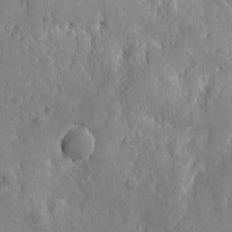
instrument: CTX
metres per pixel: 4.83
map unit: eHh
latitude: 7.2726
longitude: -74.9136
